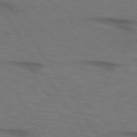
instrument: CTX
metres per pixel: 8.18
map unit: lApd
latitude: 74.3845
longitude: -74.3845
